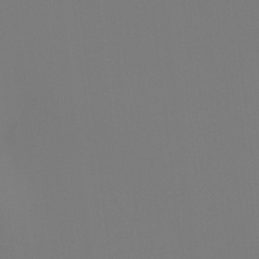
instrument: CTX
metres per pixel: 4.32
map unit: Ht
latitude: -4.1228
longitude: -60.7813
